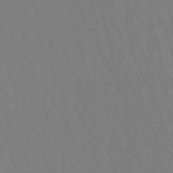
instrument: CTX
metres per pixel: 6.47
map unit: lHb
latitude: -49.8801
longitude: 71.6533
